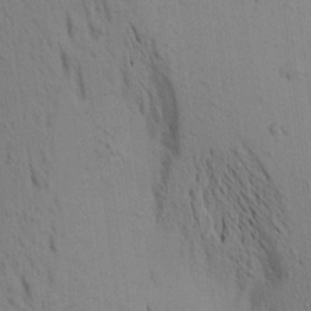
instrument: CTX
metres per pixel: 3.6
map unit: Aa
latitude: 18.7624
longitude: -149.2915
